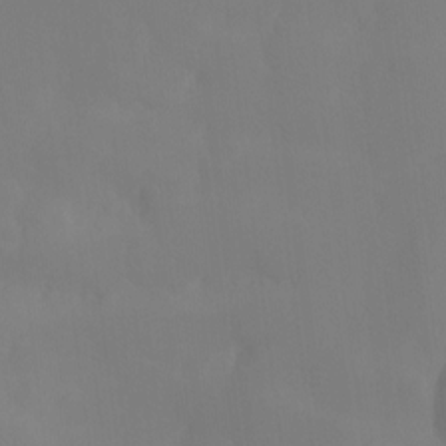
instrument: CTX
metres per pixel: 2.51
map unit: Ht
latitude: -15.4833
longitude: -51.1403
